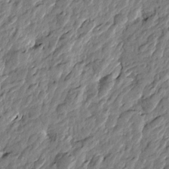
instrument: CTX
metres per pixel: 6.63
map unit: Htu
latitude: -3.3509
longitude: 179.8989
